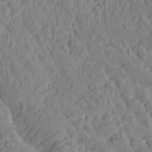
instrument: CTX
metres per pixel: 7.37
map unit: Htu
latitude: -8.4251
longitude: 177.8422
